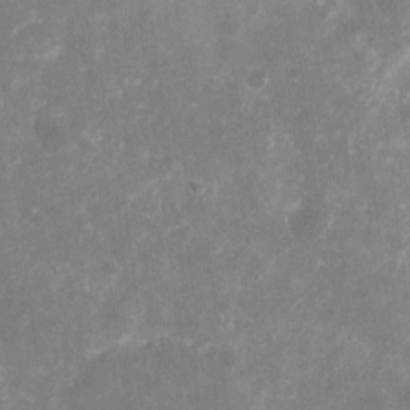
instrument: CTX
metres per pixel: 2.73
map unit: eHh
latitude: 10.2901
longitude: -71.7072
